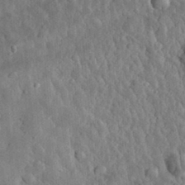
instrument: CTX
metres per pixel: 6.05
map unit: eHh
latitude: 33.2537
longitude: -80.1389
